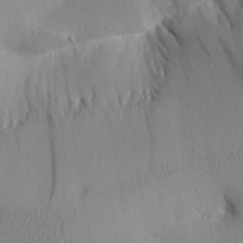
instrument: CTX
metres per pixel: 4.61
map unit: Aa
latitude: 29.4615
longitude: -131.7450
